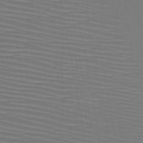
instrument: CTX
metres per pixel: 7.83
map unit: HNb
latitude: -47.1809
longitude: -42.6302
